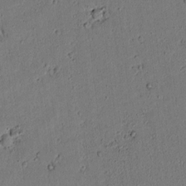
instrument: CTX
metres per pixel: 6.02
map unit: lAvf
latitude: 5.3482
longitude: 168.4062
